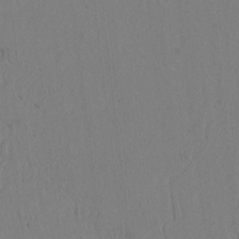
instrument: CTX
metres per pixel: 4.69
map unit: Htu
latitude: -2.8785
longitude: 167.8422
